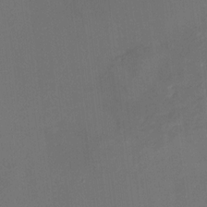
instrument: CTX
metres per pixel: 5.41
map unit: HNhu
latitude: 10.8758
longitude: 22.4251
